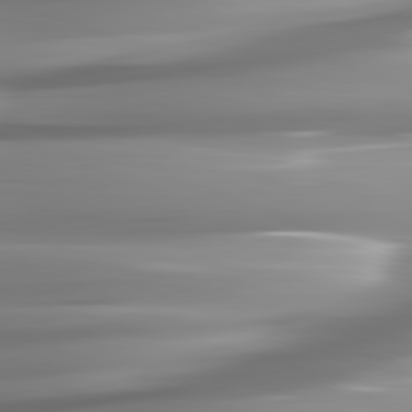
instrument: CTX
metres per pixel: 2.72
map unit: lApd
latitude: 82.0822
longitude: -143.6505
